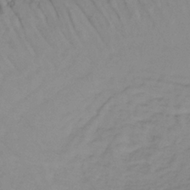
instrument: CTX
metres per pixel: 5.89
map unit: lHb
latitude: -33.7667
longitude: 67.5399
